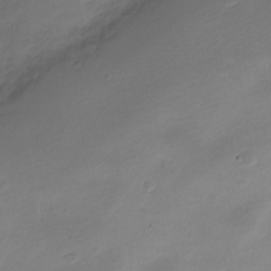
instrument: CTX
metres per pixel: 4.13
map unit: Nve
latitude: -22.1795
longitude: 105.7288
